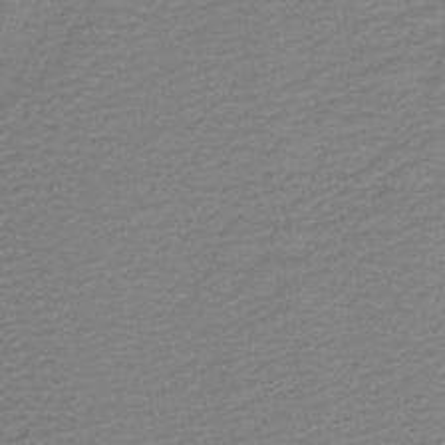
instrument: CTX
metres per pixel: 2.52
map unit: lHb
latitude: -41.2943
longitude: 53.3320
